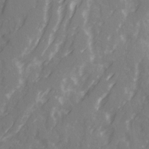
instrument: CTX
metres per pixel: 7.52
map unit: Ave
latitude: 20.8758
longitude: -131.8017
